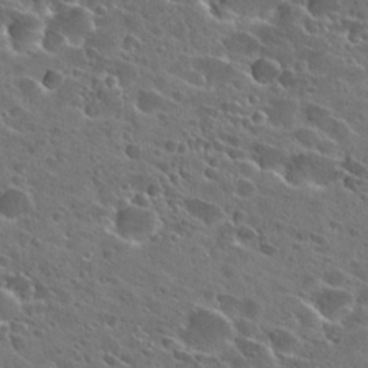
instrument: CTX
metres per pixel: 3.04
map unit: Hto
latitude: 26.0444
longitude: -43.5938
